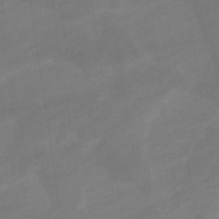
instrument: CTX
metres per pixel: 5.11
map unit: eHb
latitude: -33.2565
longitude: 72.5951
